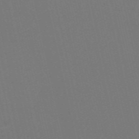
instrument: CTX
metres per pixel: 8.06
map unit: Nve
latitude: -58.8785
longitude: 60.7274
